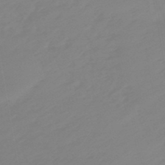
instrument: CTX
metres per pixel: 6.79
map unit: eHb
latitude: -49.1431
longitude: 84.4062
